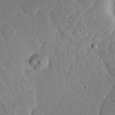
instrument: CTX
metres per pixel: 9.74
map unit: eHh
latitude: 25.3481
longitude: -80.3089
